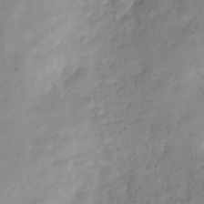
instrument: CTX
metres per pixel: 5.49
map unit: Hve
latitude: -32.7841
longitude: 90.6897
